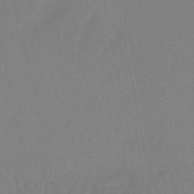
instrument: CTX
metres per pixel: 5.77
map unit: lHb
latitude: -45.3321
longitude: 66.9731
